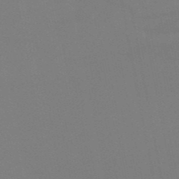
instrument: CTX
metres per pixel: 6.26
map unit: HNb
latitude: -51.8233
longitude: -42.6868
